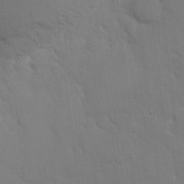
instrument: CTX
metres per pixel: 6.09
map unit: eHh
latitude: 19.1970
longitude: -63.0081
